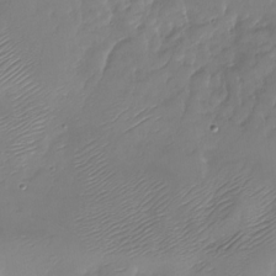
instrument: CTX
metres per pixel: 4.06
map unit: Nhu
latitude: -28.1417
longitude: -60.4412
